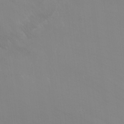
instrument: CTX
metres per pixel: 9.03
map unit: Ht
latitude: -9.0108
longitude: -45.7260
